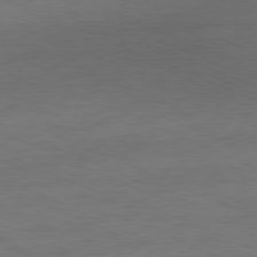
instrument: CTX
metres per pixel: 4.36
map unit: Ap
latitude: -81.6533
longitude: -84.2901
